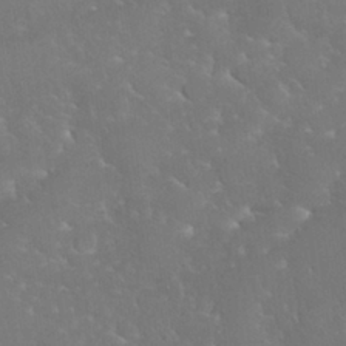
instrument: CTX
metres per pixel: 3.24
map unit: Nhu
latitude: 28.1011
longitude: -65.9528
